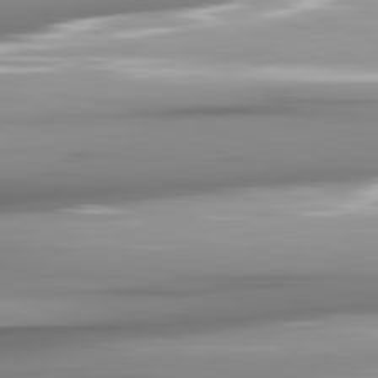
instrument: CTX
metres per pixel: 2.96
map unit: lApd
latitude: 81.7827
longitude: -141.6693
